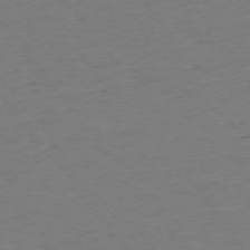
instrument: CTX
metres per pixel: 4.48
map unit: Ap
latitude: -75.2943
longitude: -81.8016
